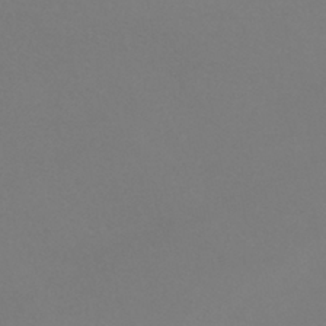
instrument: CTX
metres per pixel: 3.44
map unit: HNhu
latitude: -42.0472
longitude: 93.7100
